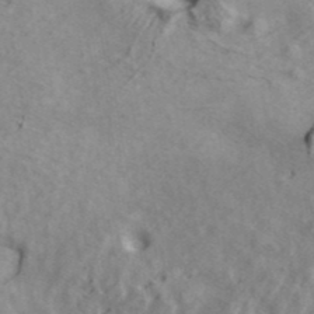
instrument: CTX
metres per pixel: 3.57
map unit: ANa
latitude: 40.6490
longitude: 17.7289
